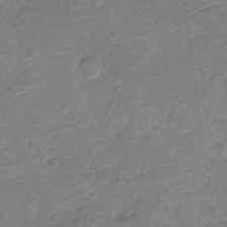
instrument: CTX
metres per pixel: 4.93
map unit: Nve
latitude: -18.1795
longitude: 108.9731
